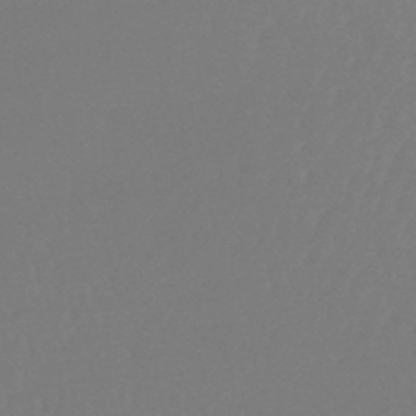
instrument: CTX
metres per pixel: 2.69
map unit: lHb
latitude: -46.8030
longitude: 65.1998
